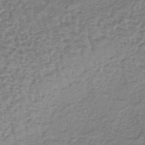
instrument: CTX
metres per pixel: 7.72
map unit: lHb
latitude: -37.6910
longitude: 60.4629
